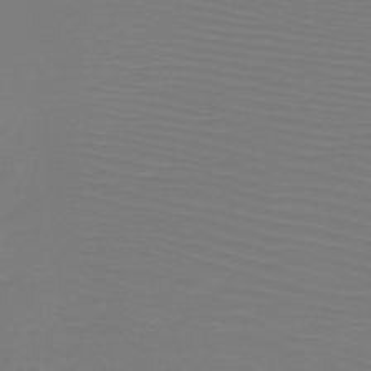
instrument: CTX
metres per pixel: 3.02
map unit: HNb
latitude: -50.1039
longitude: -43.9528
